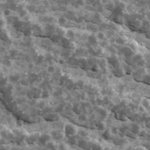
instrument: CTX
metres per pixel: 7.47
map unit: Ave
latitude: 17.9528
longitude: -134.8380
